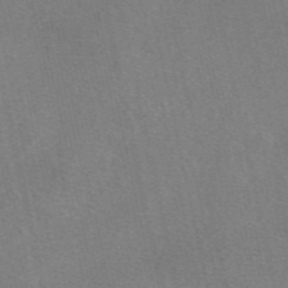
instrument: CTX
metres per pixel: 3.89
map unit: eAb
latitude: 49.1592
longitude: 112.3684
